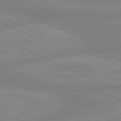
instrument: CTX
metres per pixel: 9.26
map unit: lApd
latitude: 81.4426
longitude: -173.7449
